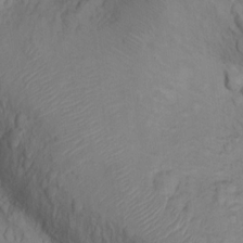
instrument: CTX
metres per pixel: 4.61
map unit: Ht
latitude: 11.7261
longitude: -32.4979
